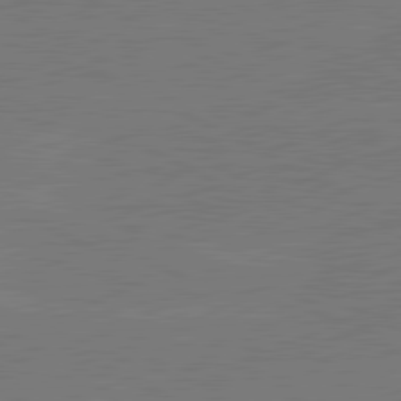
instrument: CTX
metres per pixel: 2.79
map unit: lApd
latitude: 81.0458
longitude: -127.6505
